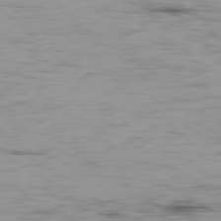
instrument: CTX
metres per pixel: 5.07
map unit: Ap
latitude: -80.1984
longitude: -90.9136
